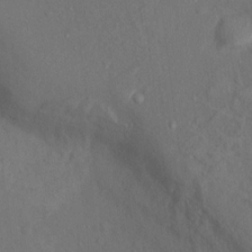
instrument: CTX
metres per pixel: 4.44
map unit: Nhu
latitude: 12.1200
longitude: -28.2522
